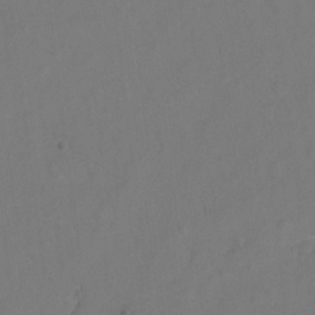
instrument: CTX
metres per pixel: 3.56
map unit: Hto
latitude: 6.1956
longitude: -31.1781
